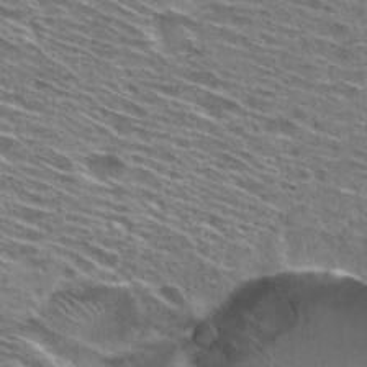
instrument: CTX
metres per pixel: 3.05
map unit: Hto
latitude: 28.7624
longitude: -46.0255
